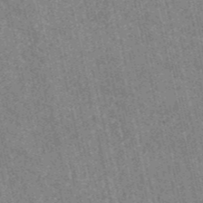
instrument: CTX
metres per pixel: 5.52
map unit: HNb
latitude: -53.1242
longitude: -38.1767
